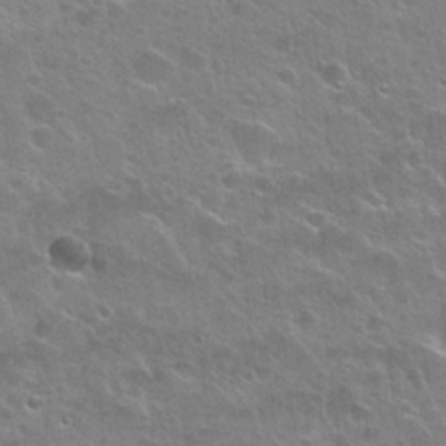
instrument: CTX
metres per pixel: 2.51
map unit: Nhu
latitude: 25.4426
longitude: -50.9324
